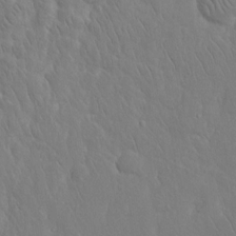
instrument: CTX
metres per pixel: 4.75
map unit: eHh
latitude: 15.3671
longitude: -71.2537
